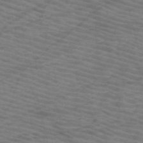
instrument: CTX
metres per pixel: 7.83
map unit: HNb
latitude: -53.7288
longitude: -45.6505
